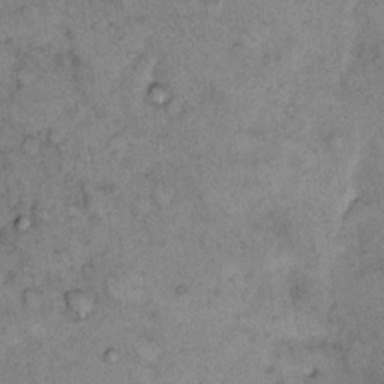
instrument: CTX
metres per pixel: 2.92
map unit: eHh
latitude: 11.2537
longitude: -63.1026
